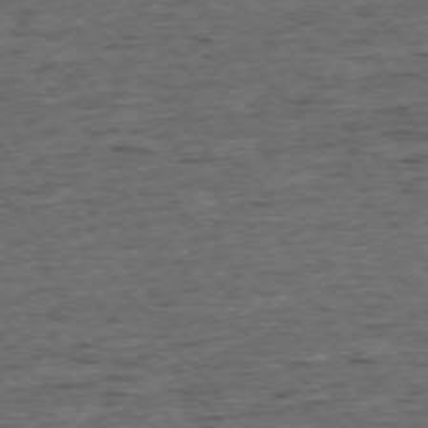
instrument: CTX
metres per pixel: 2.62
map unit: Ap
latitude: -75.2943
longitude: -90.1956
